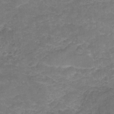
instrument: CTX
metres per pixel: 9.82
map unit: Nhu
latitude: -22.6897
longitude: -56.1388
